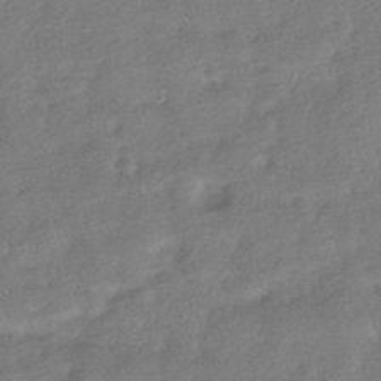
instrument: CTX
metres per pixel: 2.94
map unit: HNhu
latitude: -40.9542
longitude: 98.1795
